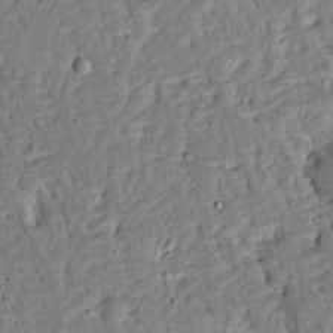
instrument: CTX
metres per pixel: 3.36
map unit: Ave
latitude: 13.1025
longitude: -138.7624
